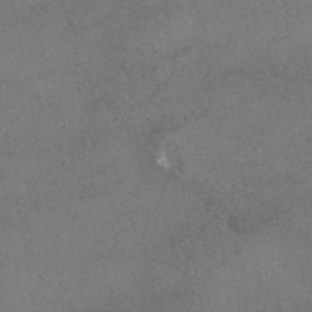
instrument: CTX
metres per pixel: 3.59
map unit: HNhu
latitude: -42.7085
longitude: 102.8786
